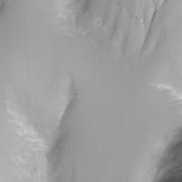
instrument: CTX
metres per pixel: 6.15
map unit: Nhu
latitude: -10.1039
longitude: -76.0444
